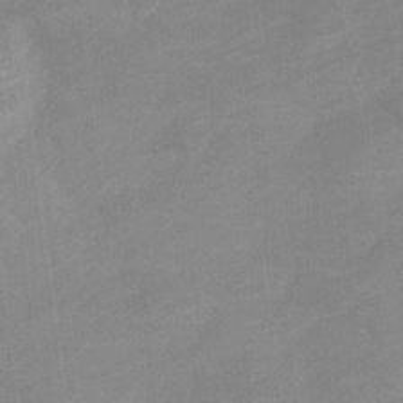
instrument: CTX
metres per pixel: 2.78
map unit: Nve
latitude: -18.1984
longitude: 108.2173
